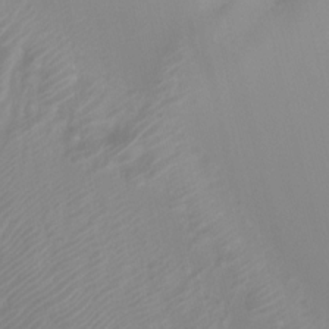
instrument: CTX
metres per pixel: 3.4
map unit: Nhu
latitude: -7.7288
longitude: -75.8017
